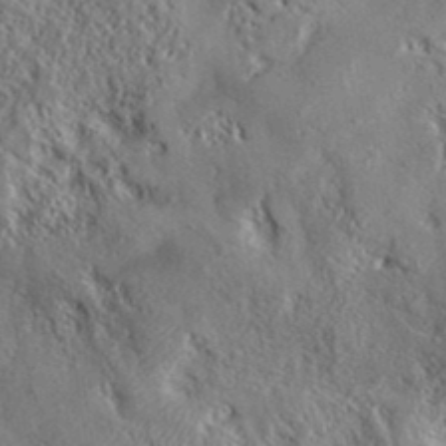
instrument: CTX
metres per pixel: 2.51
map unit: eHh
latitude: 36.7813
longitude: -137.3860
